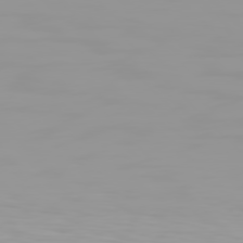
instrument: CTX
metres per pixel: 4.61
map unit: Hpe
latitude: 77.3481
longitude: -140.4790
